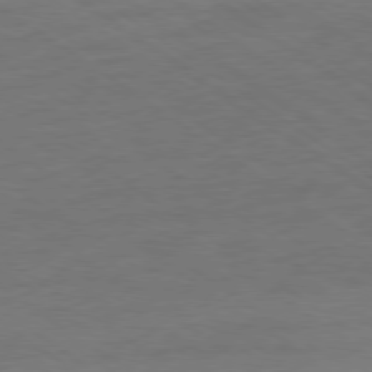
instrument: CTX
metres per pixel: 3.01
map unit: Ap
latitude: -79.2565
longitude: -53.2915
